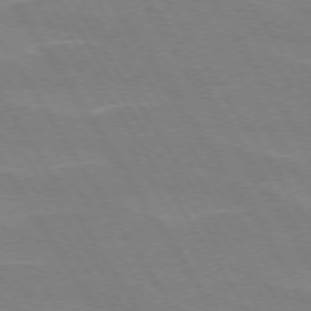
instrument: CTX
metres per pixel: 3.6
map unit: lApd
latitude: 72.9514
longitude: -56.4034
